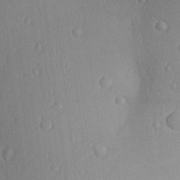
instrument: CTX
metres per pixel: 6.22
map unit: Aa
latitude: 28.7435
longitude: -137.2159
